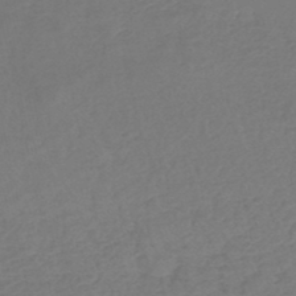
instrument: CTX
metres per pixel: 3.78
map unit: lHb
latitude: -47.2754
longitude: 65.3132
